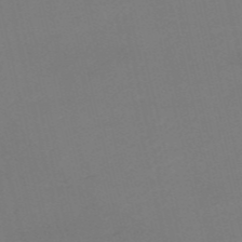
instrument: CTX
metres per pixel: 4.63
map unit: HNb
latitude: -55.5399
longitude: -38.9891
